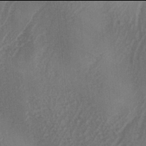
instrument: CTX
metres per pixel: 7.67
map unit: Ave
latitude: -6.0094
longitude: -120.1767
